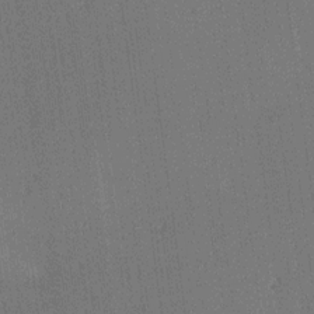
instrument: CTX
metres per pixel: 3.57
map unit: Ave
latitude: 12.4790
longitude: -107.4615
